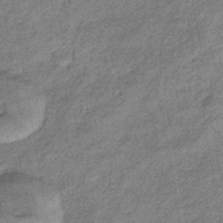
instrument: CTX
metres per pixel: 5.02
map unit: eHb
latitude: -39.3132
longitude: 80.5385
